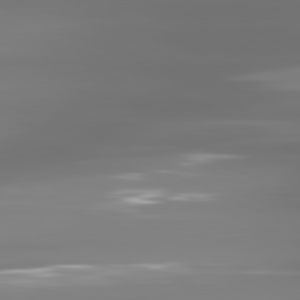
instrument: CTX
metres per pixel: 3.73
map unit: lApd
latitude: 81.5560
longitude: -137.0837
